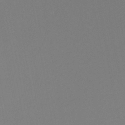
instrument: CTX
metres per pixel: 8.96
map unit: eHh
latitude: -45.8045
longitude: -29.1403
